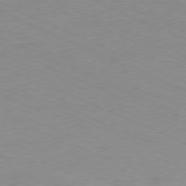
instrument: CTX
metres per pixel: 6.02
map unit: Ap
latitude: -80.0283
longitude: -67.0647
